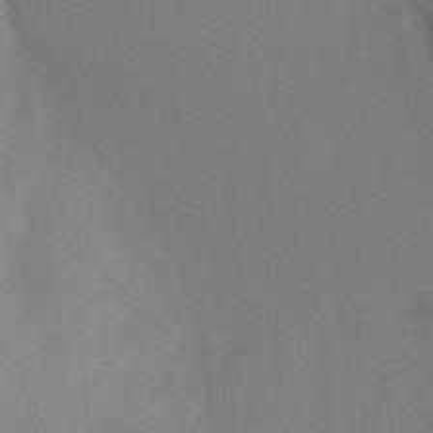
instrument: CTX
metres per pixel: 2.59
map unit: Ht
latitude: -8.7652
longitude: -32.7057
